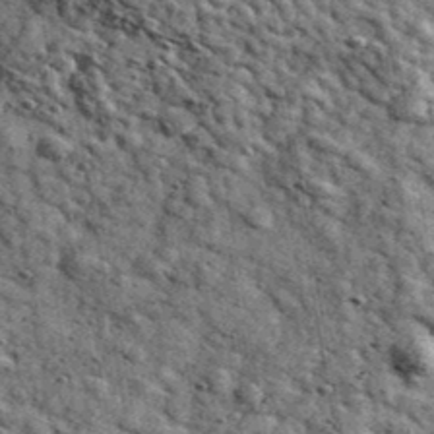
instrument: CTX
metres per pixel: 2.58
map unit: Ave
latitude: 40.2711
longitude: -107.2348
